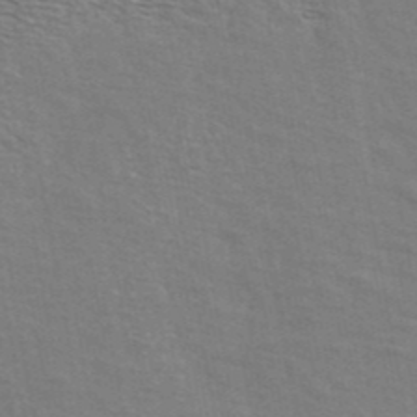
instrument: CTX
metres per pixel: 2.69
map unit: ANa
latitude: 42.7246
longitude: 29.1431
